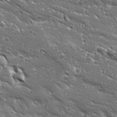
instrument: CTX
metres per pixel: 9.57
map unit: Ave
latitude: 19.2915
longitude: -137.1403
